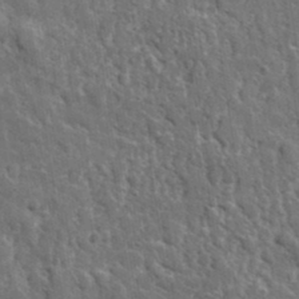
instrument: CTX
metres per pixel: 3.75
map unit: lHvf
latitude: 34.6679
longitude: -87.8772
